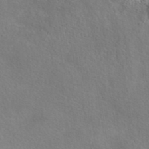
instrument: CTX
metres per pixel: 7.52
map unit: eAb
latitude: 40.5545
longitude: 105.0108
